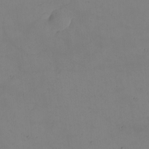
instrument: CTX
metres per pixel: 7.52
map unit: eHh
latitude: -2.2172
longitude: -74.5357
